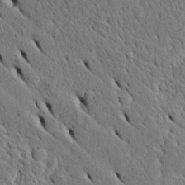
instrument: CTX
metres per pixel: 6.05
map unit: Htu
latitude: -5.0297
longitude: 153.5021
